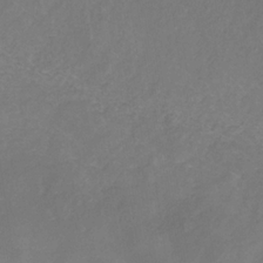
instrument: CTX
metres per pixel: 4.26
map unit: eHb
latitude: -30.8030
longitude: 68.2172
